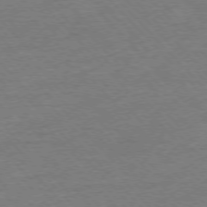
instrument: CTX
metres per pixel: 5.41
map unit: Ap
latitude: -77.1620
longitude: -95.2726
